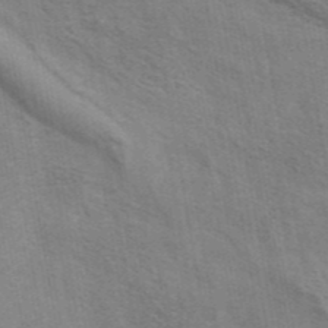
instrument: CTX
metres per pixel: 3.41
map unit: eAb
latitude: 42.9514
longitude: 107.6911
